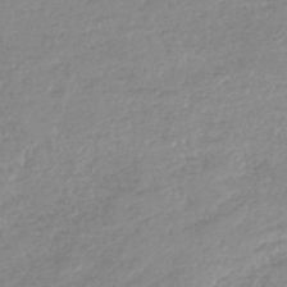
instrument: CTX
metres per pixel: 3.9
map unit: lHb
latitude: -44.0283
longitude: 71.9178
